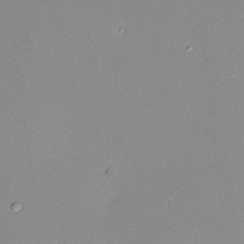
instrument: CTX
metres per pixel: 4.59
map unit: HNhu
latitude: 6.9325
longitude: 8.0850
